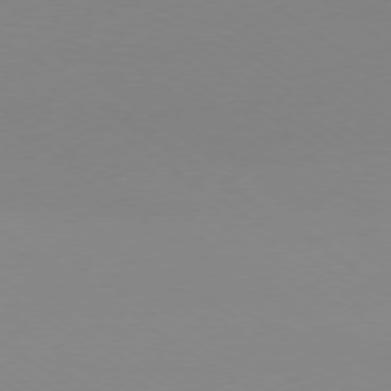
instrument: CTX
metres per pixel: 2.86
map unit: Ap
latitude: -79.2565
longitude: -67.2725
